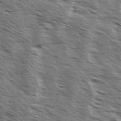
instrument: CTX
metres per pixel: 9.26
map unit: Ave
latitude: 14.2712
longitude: -103.1025
